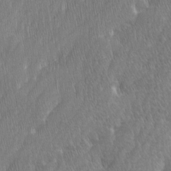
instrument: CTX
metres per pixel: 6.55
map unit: Ave
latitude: 9.3671
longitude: -105.8395
